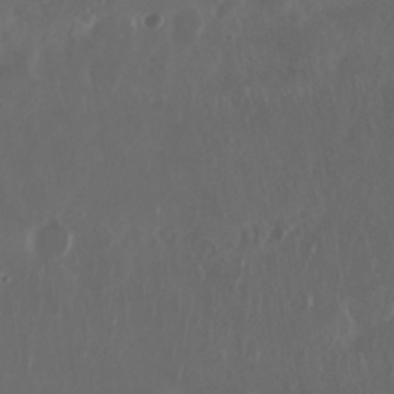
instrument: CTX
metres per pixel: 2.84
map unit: Nhu
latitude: 29.6316
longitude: -58.6680
